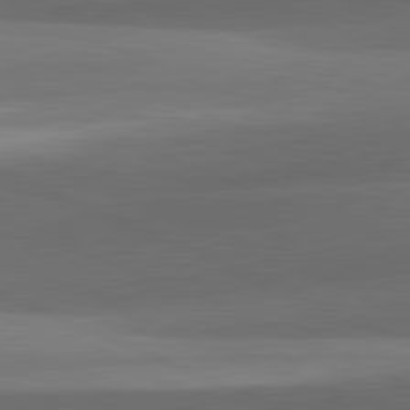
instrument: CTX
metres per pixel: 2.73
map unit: lApd
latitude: 81.5938
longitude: 132.6519
